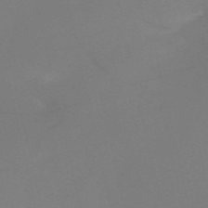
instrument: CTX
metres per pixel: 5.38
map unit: HNb
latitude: -51.6155
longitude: -46.2523
